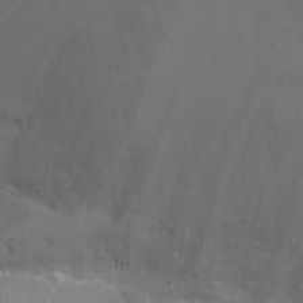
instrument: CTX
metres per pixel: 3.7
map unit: Ht
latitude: -1.2187
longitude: -17.2159
